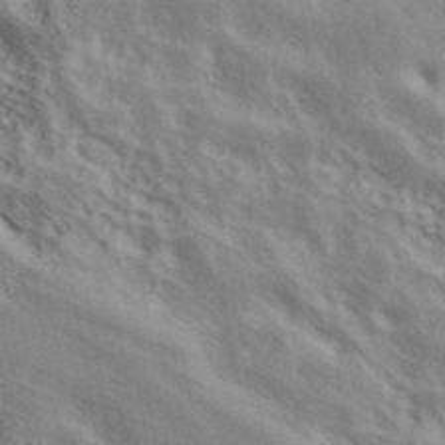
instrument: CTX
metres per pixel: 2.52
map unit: ANa
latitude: 42.5546
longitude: 49.7478
